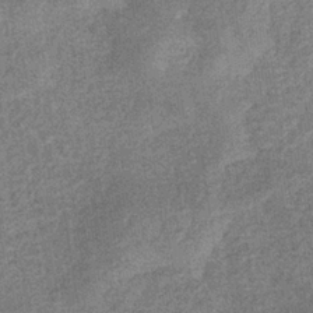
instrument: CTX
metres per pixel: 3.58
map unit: eHb
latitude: -34.4062
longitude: 78.1605
